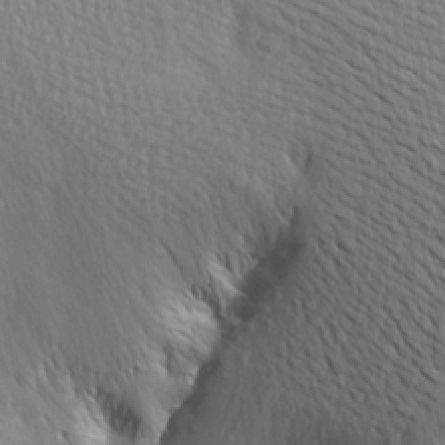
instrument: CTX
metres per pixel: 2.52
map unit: Aa
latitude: 15.4994
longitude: -141.8961
